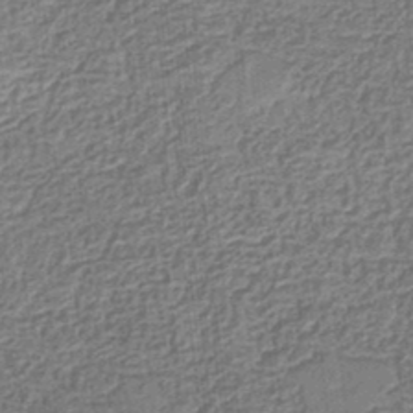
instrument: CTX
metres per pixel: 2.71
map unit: eHb
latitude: -35.1998
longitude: 79.8044
